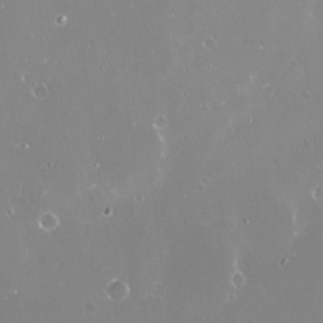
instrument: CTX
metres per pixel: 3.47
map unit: Nve
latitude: -18.5763
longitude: -59.9528
